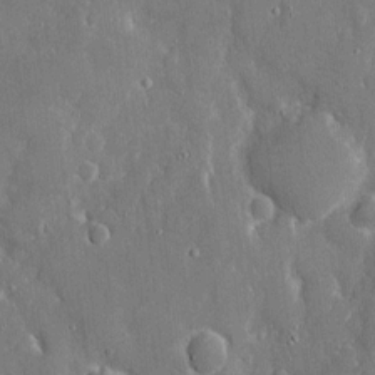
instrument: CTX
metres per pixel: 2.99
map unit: eHh
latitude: 8.2145
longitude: -69.4049
